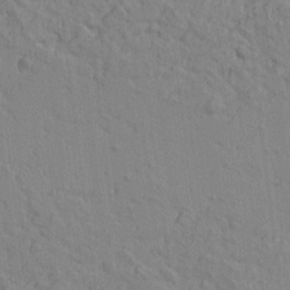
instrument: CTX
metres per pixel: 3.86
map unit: Htu
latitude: -2.6140
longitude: -175.6505
